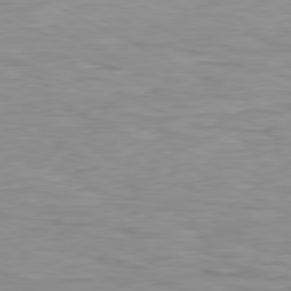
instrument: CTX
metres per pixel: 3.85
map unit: Ap
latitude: -81.0109
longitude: -95.6127
